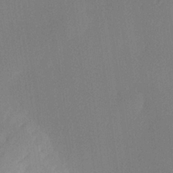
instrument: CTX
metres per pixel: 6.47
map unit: lHvf
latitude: 24.6112
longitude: 140.5385
